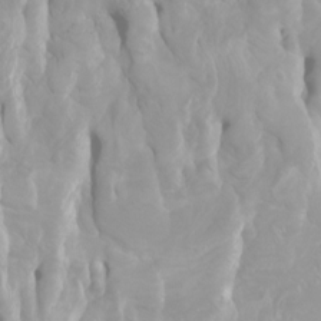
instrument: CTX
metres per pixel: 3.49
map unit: Ht
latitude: -2.0849
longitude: -61.7827
